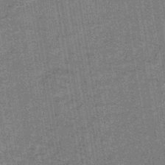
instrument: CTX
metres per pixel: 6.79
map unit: lHb
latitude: -42.6896
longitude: 55.2187
